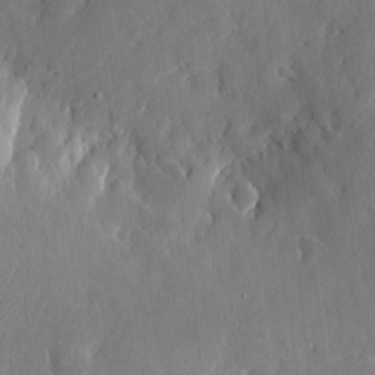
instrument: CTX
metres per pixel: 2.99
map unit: eHh
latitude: 6.8191
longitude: -72.6302
